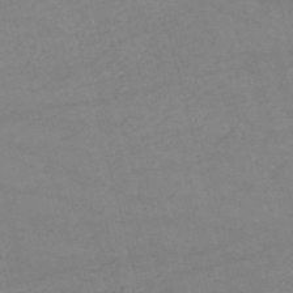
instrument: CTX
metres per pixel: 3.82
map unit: HNb
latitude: -53.5588
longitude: -37.3860
